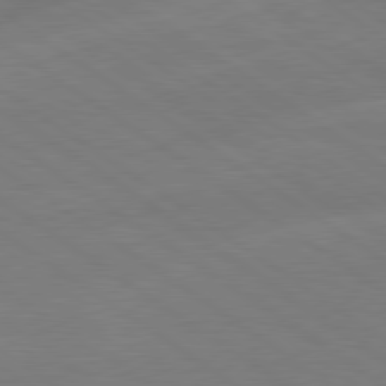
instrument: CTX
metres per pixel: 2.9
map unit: lApd
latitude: 79.2537
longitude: -142.7624
